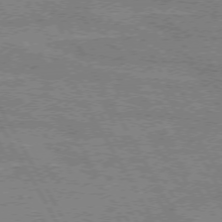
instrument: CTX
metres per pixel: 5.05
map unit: lApd
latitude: 72.7436
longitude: -55.1592
